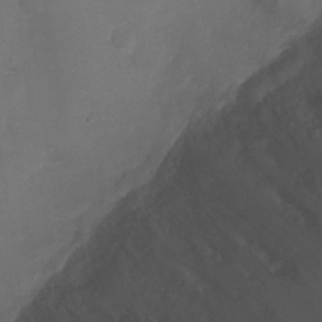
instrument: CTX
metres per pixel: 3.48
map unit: Ht
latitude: 0.9702
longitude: -21.4238
